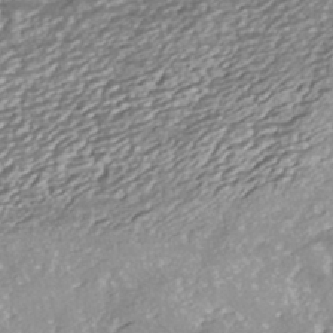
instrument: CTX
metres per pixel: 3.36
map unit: ANa
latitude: -40.9919
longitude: 105.1998
